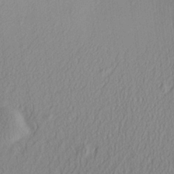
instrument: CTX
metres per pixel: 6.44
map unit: Aa
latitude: 25.6316
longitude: -136.2334
